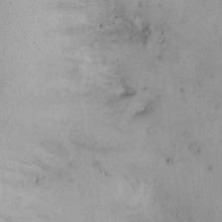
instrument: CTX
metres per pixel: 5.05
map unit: HNhu
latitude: 6.1956
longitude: 14.5952
